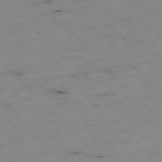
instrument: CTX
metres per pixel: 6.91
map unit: Ap
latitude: -77.0864
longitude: -60.4790
